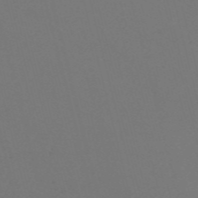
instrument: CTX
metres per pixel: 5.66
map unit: Nve
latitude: -57.6533
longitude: 51.8800
